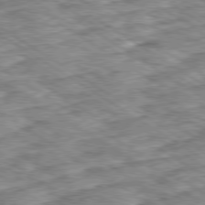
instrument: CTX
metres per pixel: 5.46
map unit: Ap
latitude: -80.1039
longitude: -49.8961
